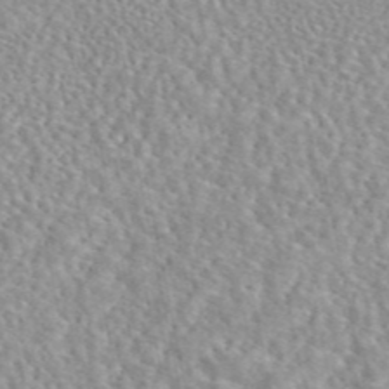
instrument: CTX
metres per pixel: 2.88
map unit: eAb
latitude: 45.2348
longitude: 111.9745
